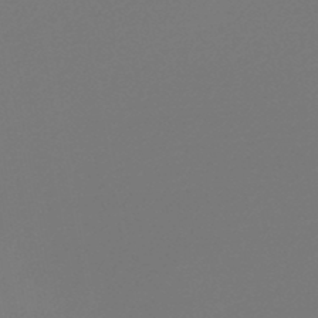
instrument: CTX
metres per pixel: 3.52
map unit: lHb
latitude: -46.4251
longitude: 65.7289
